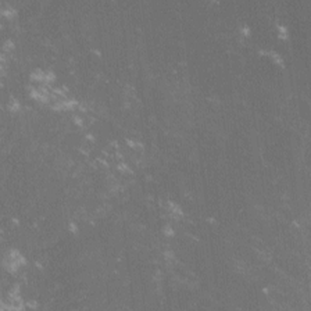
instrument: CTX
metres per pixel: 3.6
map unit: lHvf
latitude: -14.2362
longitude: -102.8947
